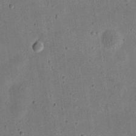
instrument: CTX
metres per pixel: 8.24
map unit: eHh
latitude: 23.9150
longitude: -68.9514
